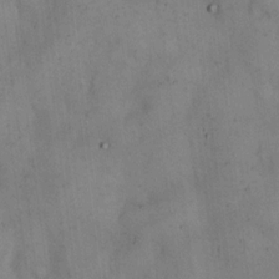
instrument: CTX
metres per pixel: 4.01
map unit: Hto
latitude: 14.2334
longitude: -60.3467
